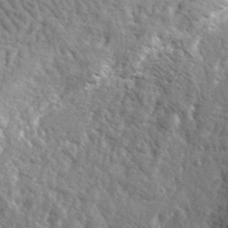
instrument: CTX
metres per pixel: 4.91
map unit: lHvf
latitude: 36.0633
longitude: -87.3670
